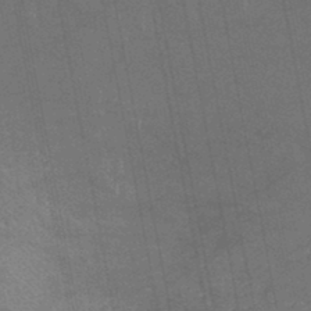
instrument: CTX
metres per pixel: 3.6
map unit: lHb
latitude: -43.9745
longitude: 74.9542
